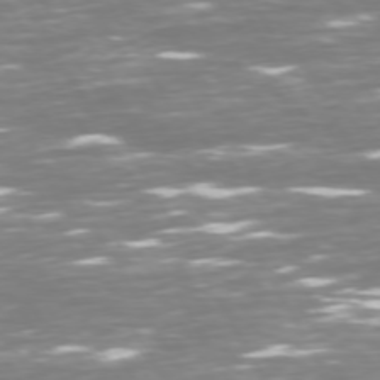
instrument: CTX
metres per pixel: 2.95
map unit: Hpe
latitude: 72.6491
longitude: -125.9339
